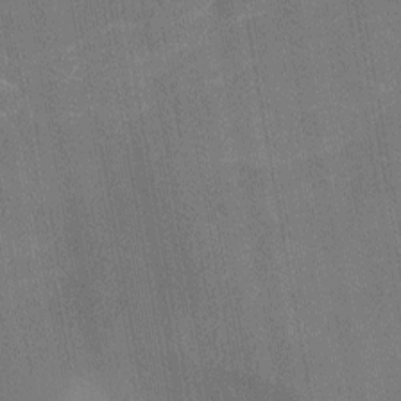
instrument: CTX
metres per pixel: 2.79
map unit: Ht
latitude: -10.9542
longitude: -22.1956
